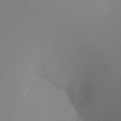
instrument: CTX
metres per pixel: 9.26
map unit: Ht
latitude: -12.2740
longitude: -47.6883
